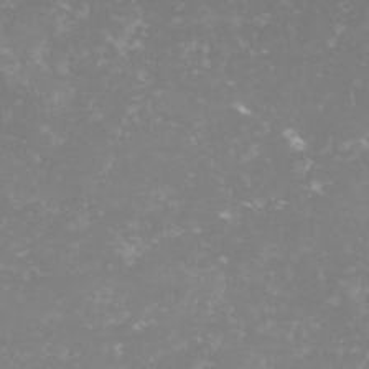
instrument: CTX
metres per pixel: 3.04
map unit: lHvf
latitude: -14.6897
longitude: -98.4223
